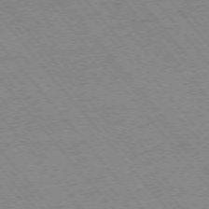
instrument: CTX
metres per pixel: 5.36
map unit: Ap
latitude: -75.7478
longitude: -86.8947
